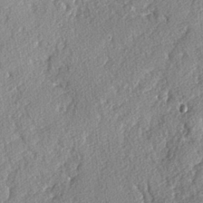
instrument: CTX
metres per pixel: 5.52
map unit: lAvf
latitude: -4.1794
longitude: -108.0255
